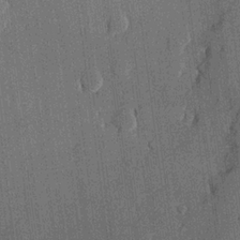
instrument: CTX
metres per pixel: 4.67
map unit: lHvf
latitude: 21.0837
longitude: 146.1228
